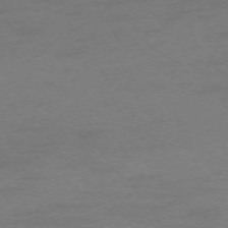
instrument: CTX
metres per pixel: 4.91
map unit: Ap
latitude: -74.0661
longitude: -79.9150
